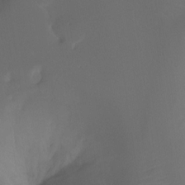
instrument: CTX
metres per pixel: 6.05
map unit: Ht
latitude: -7.1809
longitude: -30.4790
